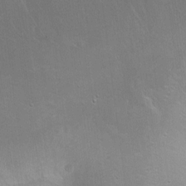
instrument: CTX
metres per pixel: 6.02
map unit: Ht
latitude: -5.5777
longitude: -36.7813
